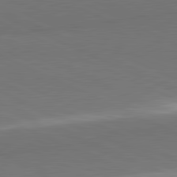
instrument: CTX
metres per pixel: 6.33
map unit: lApd
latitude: 81.6883
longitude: 156.8219
